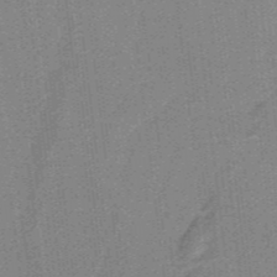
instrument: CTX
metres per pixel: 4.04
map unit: HNb
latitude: -38.7463
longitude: 54.3495
